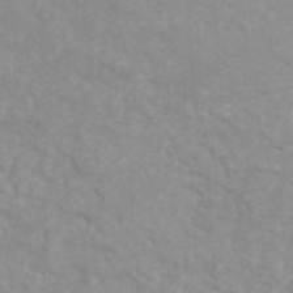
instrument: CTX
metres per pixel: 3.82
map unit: ANa
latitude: 46.8002
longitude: 26.6329
